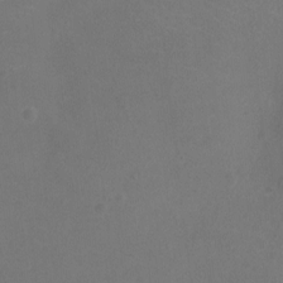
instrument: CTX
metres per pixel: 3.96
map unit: Ht
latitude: -5.3509
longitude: -19.0080
